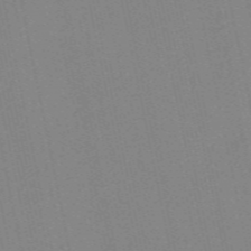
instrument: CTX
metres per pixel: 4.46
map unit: Nve
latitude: -57.8800
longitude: 50.2173
